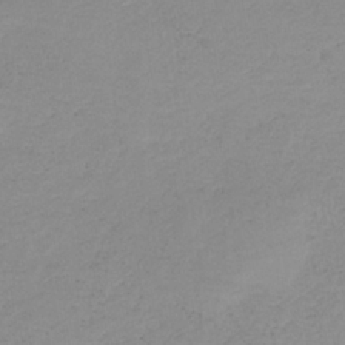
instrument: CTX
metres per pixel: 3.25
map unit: HNb
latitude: -33.5966
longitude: 64.1228
